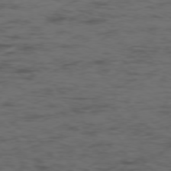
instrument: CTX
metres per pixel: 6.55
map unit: Ap
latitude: -76.2739
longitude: -83.2159
